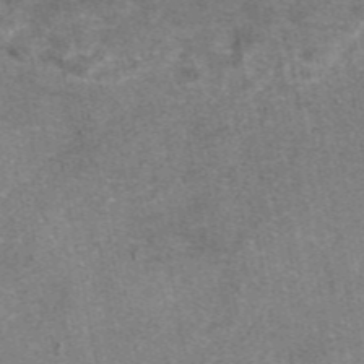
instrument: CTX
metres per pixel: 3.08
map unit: eAb
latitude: 47.2726
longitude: 108.5952
